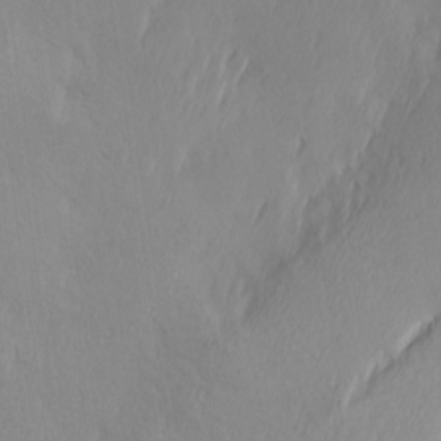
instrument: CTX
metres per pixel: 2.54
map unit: Hve
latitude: 13.1025
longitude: -91.4993
